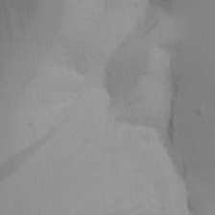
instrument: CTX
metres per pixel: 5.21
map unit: Aa
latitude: 17.8772
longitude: -124.8569
